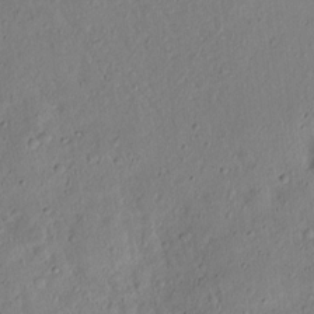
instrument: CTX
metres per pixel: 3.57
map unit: lAvf
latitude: 9.1592
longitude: 166.1228
